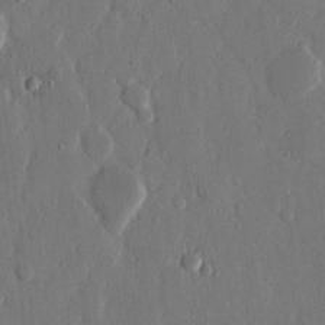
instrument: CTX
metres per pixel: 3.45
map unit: eHh
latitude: 13.6694
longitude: -70.2144
